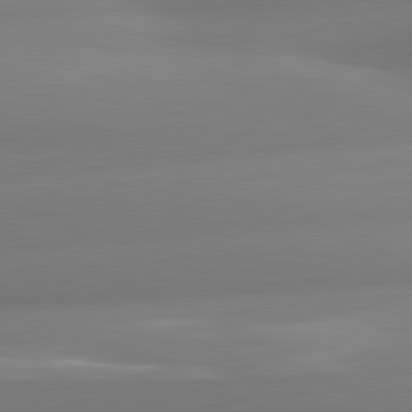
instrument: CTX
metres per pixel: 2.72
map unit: lApd
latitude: 80.8569
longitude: -160.4223
